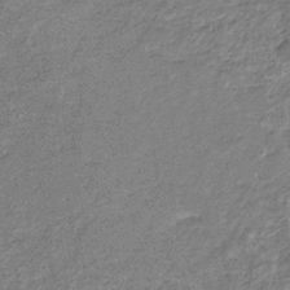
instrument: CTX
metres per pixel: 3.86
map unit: eHb
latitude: -31.5777
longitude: 69.1620
